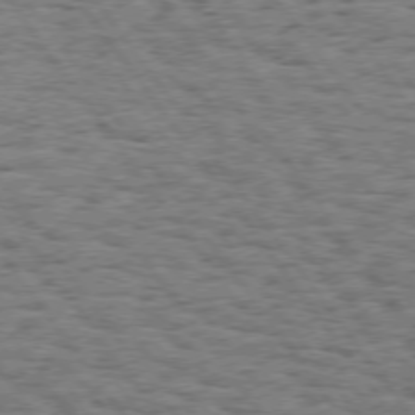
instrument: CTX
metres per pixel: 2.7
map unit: Hpe
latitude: 74.1767
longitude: -135.0458
